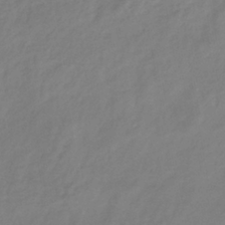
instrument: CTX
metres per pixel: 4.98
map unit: lHb
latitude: -37.6155
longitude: 72.2172
